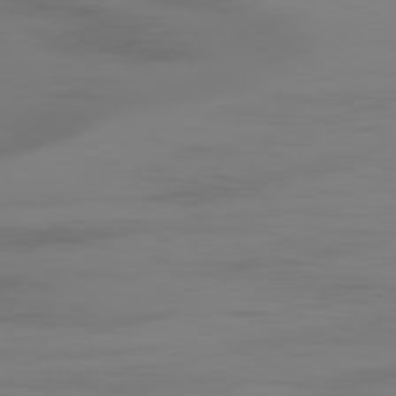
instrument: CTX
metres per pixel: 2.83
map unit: Ap
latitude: -79.5399
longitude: -78.7058
